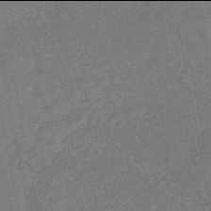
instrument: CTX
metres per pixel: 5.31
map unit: HNhu
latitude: -46.0094
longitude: 99.7666
